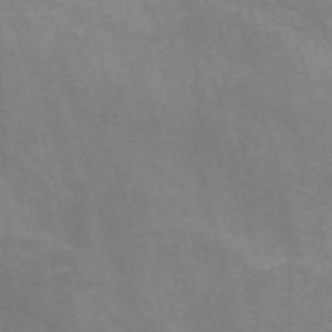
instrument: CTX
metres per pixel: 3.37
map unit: Nve
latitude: -58.2928
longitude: 58.5006
